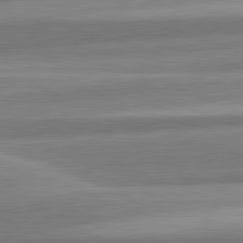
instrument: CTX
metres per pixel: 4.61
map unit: lApd
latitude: 82.3278
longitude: 178.9919
